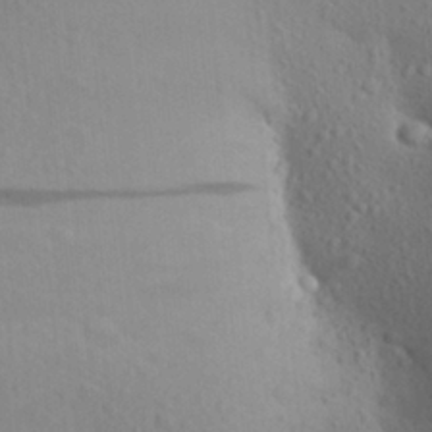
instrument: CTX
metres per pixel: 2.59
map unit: Aa
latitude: 25.0458
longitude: -146.9136
